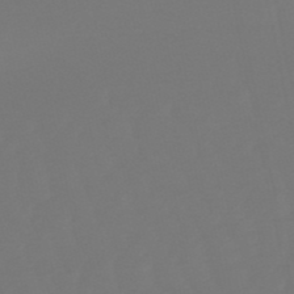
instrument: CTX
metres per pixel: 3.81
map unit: eHb
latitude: -50.1228
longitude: 79.9178
